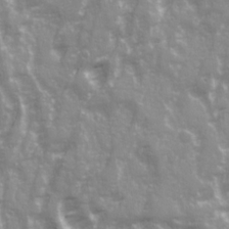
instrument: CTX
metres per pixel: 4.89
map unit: Ave
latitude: 21.5182
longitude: -132.6491
